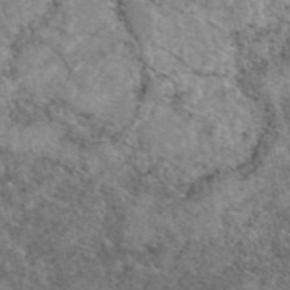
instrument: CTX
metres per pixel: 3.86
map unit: eAb
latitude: 49.7450
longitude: 112.8030
